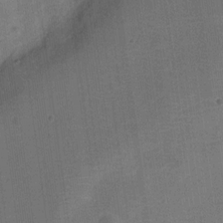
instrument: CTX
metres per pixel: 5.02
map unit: Nve
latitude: -25.1053
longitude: 106.6330
